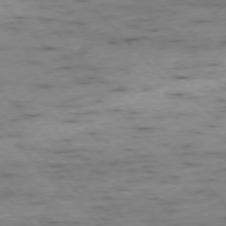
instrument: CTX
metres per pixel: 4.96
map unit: Ap
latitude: -76.6141
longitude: -89.5938
